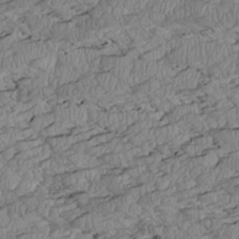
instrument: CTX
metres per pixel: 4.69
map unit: Htu
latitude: 2.5168
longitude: 149.4266
